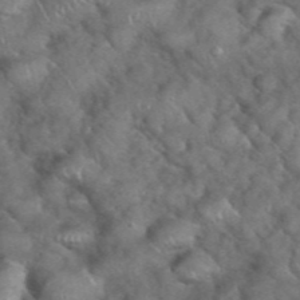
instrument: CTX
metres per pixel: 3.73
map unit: eHh
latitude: 39.4048
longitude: -56.8002
